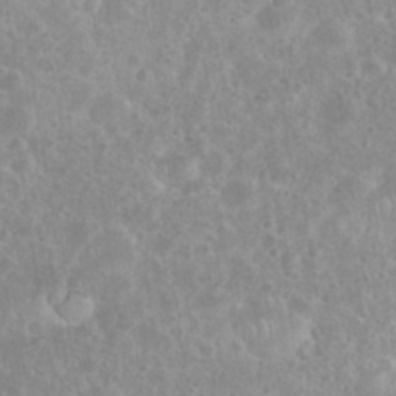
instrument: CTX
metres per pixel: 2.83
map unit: eHh
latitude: 35.7071
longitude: -61.8583
